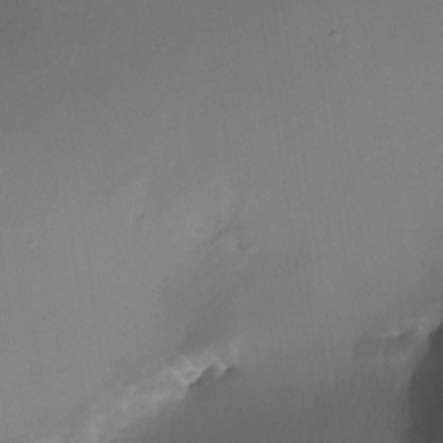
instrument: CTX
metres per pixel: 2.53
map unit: Nhe
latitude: -31.9367
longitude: -116.6680
